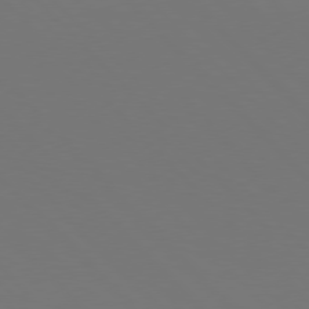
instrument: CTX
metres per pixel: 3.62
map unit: Hpe
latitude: 77.0647
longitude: -169.3860
